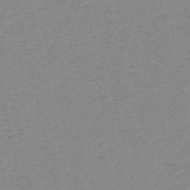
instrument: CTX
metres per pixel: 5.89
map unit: HNb
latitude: -54.1039
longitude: -38.9703
